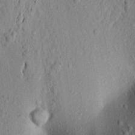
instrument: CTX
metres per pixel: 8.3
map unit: Aa
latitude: 21.8395
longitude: -148.2334
